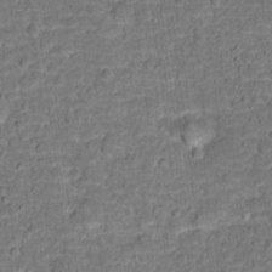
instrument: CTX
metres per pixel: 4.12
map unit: Hto
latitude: 15.8584
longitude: -38.5924
